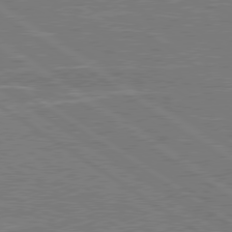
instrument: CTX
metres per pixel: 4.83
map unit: Hpe
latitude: 79.1214
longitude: -131.0459
